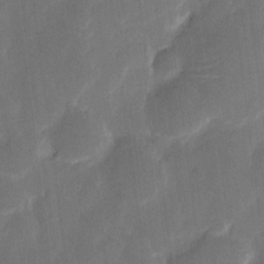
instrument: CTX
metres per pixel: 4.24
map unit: eHh
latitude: 8.6869
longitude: -68.8569
